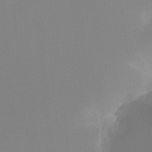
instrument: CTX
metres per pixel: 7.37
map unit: Ht
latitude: -15.8423
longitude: -48.3278
